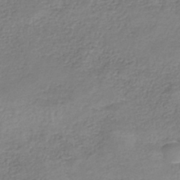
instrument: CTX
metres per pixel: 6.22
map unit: HNb
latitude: -35.4265
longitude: 52.0850
